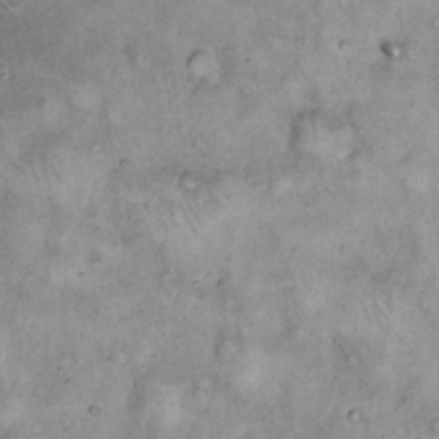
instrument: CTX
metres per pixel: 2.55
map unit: eHh
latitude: 17.1403
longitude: -62.3656
